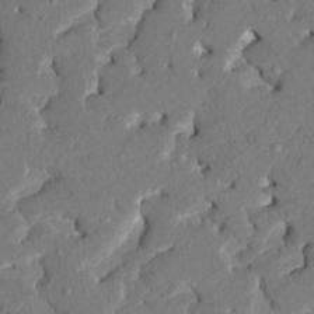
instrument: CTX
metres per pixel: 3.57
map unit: HNhu
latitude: 7.4237
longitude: -5.6883
